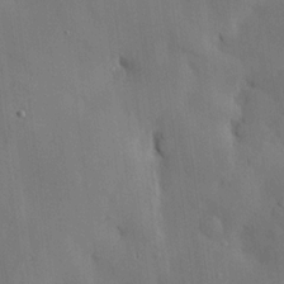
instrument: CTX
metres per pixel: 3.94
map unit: HNhu
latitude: 14.9325
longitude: 11.6722
